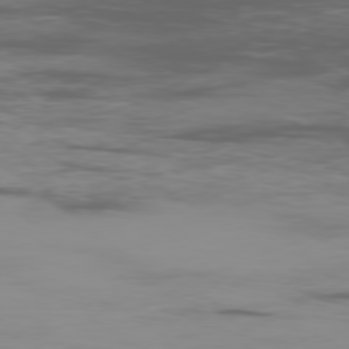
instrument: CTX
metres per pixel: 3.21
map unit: Ap
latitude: -79.2187
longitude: -71.2348
